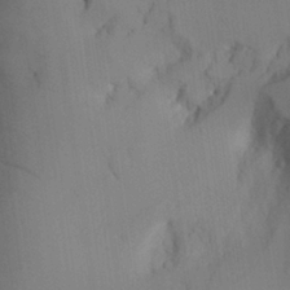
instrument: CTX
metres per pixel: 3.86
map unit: Aa
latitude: 25.8583
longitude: -132.7057
